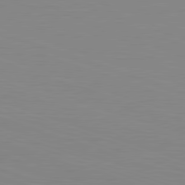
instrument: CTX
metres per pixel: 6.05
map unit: Hpe
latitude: -82.7652
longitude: 7.9556
